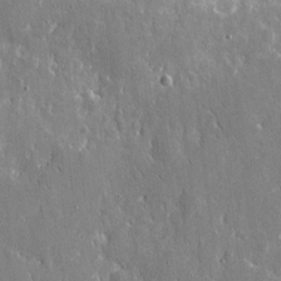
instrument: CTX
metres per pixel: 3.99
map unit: eHh
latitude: 9.2915
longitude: -69.5182
